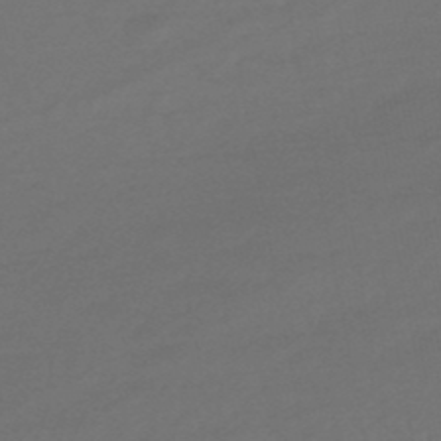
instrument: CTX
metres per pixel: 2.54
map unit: eHb
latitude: -47.5210
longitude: 87.8611
